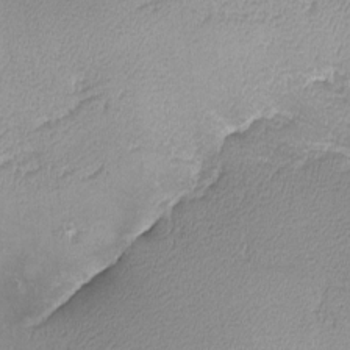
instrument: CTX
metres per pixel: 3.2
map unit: lHvf
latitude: -13.1998
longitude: -101.3671
